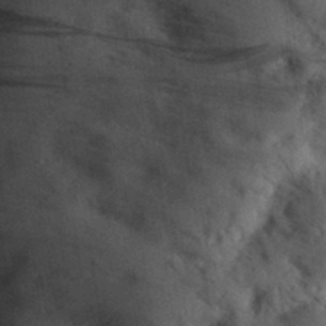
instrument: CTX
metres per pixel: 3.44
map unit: eHh
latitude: 29.9528
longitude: -74.1767
